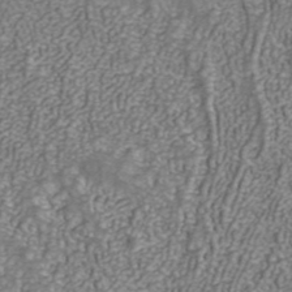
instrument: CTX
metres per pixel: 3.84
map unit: ANa
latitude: 40.6679
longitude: 20.8219
